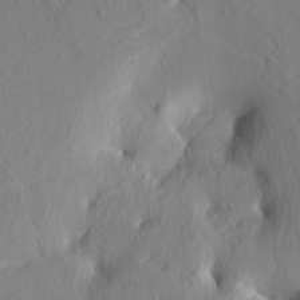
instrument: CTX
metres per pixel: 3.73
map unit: HNhu
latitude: 11.3482
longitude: 23.8234
